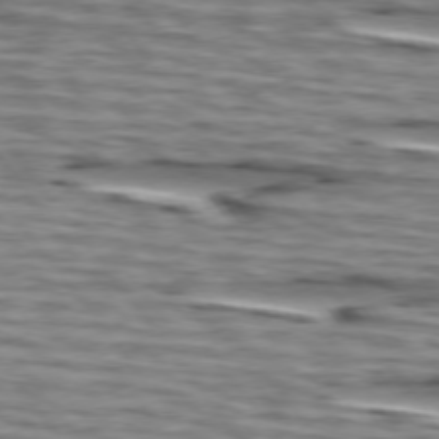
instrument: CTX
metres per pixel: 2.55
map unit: lApd
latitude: 75.1025
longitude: -72.1956
